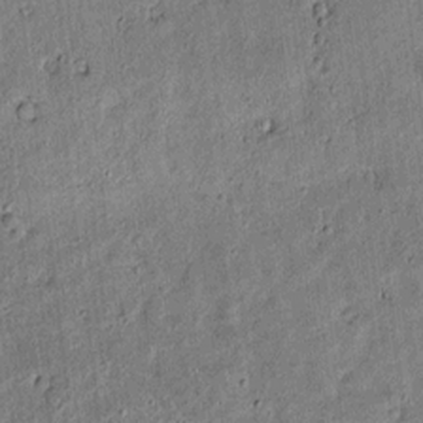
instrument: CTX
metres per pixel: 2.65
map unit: lAvf
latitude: 4.6868
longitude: 168.6329
